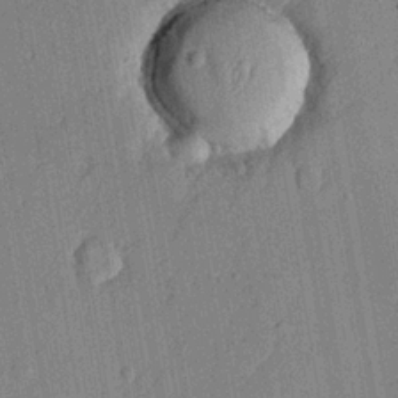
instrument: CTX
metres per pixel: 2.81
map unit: lHvf
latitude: 21.3671
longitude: 144.7652
